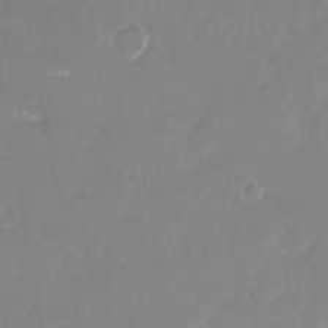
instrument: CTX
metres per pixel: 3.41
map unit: Nhu
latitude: -23.5588
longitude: -73.2915
